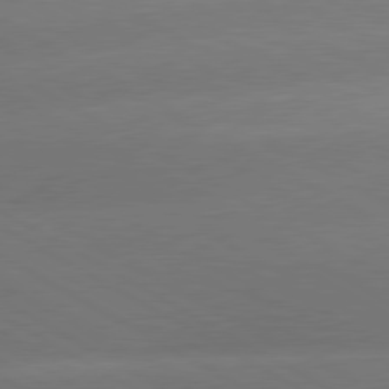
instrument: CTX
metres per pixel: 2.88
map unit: lApd
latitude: 80.3467
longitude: -150.3467
